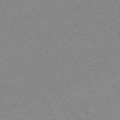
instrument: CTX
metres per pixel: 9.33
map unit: Ap
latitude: -73.5966
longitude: -71.8961
